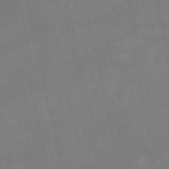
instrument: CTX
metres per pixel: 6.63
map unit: HNb
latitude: -54.5007
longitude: -35.2726
